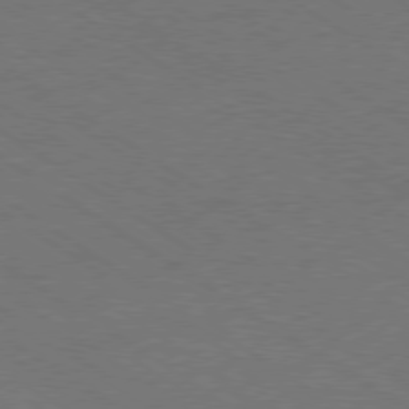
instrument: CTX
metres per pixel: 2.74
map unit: Ap
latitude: -79.9178
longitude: -66.0633
